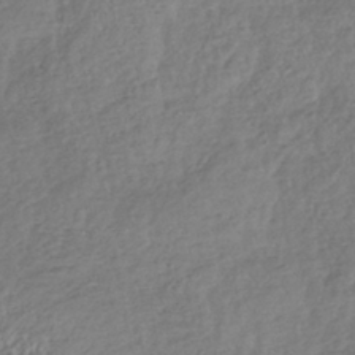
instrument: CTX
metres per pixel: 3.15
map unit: lHb
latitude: -39.3699
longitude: 68.3306
